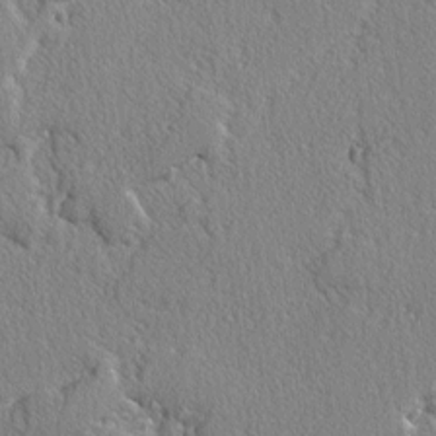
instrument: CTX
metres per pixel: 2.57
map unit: lAvf
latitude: -3.0486
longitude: -108.8758
